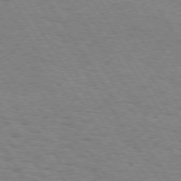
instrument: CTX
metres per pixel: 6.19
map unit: Hpe
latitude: 73.7828
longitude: -132.0444
